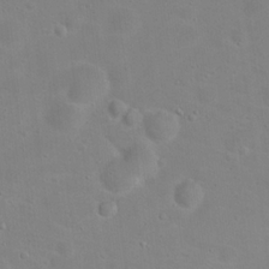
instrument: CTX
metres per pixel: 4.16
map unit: Hto
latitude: 17.3104
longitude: -39.1781
